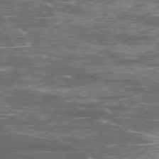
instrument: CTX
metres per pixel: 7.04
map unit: Ap
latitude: -76.4629
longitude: -69.0459
